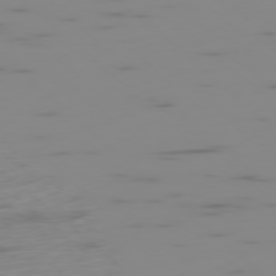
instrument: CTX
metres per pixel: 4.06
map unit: Ap
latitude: -78.0850
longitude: -63.3482
